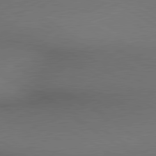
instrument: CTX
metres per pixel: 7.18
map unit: lApd
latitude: 80.2711
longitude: 136.6707
